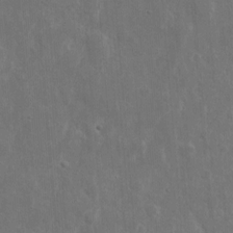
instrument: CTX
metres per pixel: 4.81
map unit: eHh
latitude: 10.0444
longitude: -72.6491
